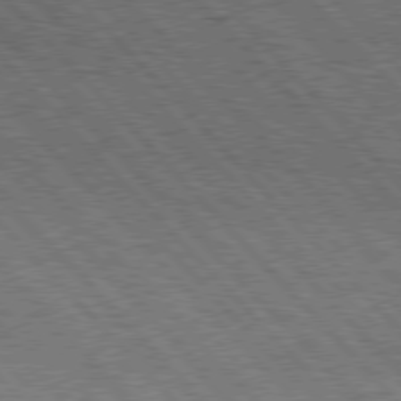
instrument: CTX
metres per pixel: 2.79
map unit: Hpe
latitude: 76.6868
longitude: -163.0459
